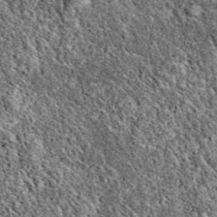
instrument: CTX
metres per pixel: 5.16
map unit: eAb
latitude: 38.1200
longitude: 110.7274
